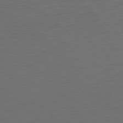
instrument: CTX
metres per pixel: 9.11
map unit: Hpe
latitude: 78.0822
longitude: -148.9136
